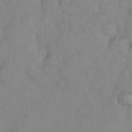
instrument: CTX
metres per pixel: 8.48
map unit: Nhu
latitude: 27.6316
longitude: -70.9702
